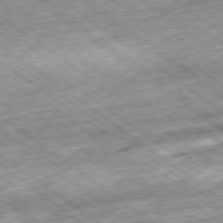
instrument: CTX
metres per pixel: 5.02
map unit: Hpe
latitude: -79.1998
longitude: 7.1431
